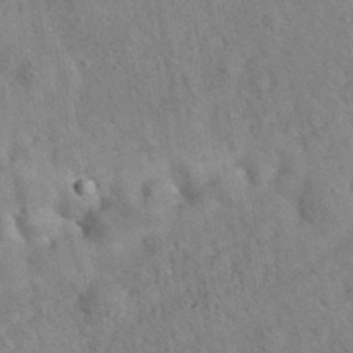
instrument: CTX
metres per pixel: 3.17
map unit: eAb
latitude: 34.7246
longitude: 110.2361
